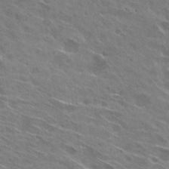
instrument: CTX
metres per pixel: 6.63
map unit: Hto
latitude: 29.4993
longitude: -44.7057
